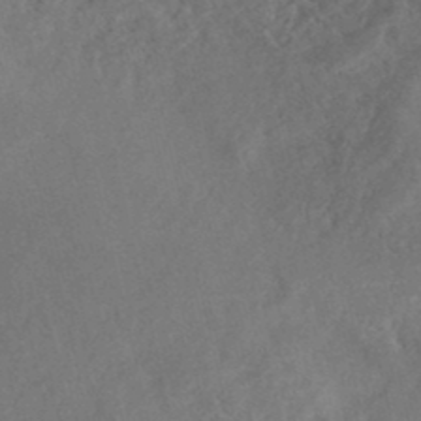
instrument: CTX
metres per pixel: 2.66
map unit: Nhe
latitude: -48.1795
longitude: -171.8394
